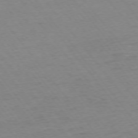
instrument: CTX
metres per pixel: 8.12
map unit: Ap
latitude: -75.2376
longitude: -80.1011
